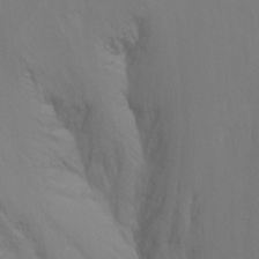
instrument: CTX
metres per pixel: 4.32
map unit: Ht
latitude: -8.4251
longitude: -32.4601
